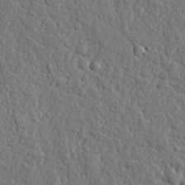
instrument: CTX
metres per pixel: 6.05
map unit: lHvf
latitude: 23.3671
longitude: 143.1809
